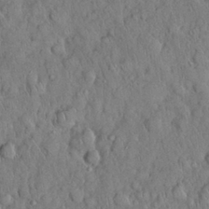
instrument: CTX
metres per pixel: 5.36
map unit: Nhu
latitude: 28.1389
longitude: -69.0270
